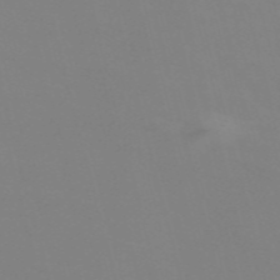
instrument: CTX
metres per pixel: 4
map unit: Nve
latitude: -58.0094
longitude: 60.0850
